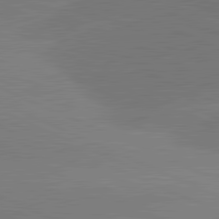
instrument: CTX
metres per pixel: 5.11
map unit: lApd
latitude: 81.8961
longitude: -154.7057
